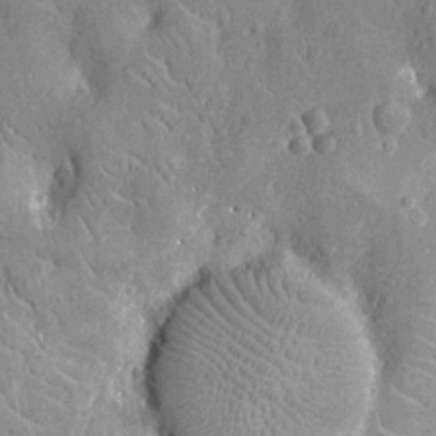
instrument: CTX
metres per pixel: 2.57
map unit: Nhu
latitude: -13.6155
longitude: -23.7261
